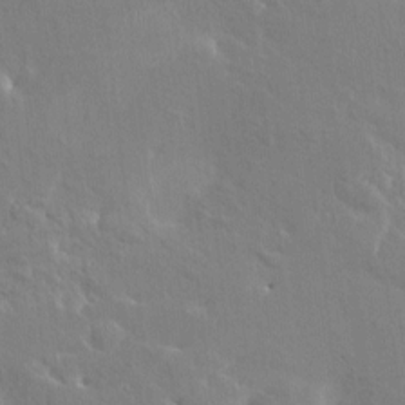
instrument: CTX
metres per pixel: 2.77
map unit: HNhu
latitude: 4.9703
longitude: 4.3873
